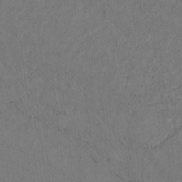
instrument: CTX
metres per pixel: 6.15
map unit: Htu
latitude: 2.5168
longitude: 148.5007
